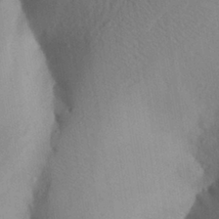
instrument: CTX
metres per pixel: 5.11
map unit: Aa
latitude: 26.8947
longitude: -148.1011
